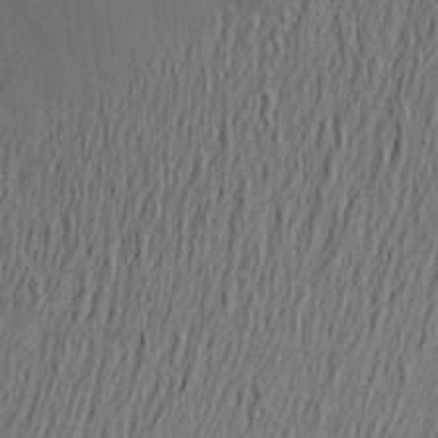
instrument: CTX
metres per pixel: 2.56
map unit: Aa
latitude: 19.0080
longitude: -149.6505
